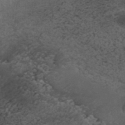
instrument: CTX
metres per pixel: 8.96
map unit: ANa
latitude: 35.9339
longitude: 13.3888
